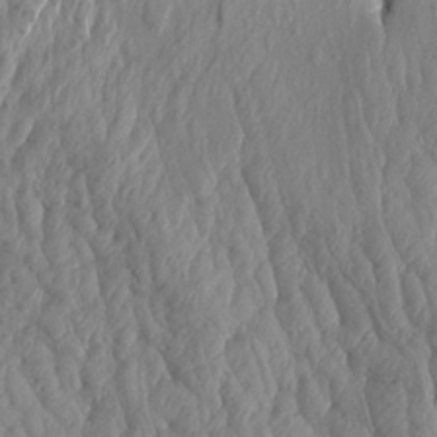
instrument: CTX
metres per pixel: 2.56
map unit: Aa
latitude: 19.0080
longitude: -146.3090
